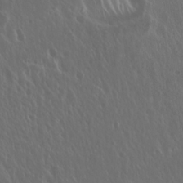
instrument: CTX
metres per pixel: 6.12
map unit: Hto
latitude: 19.2537
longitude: -57.1403
